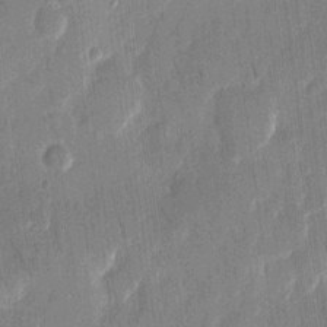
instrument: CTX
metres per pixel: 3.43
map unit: eHh
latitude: 12.8191
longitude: -71.0647
